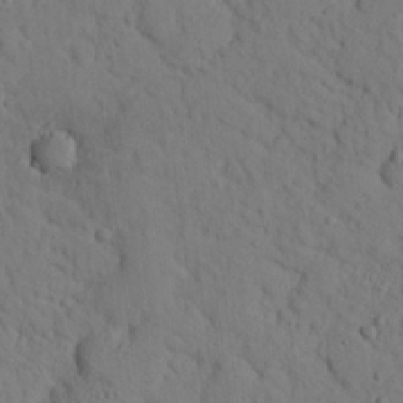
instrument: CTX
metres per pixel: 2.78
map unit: lHvf
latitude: 14.4979
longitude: 177.9178
